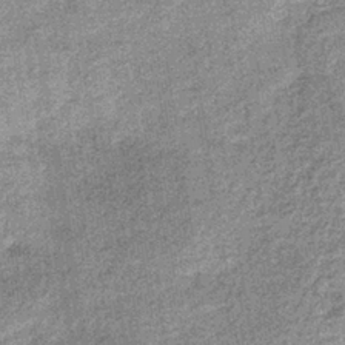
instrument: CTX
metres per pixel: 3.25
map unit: lHb
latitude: -37.0864
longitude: 65.6533
